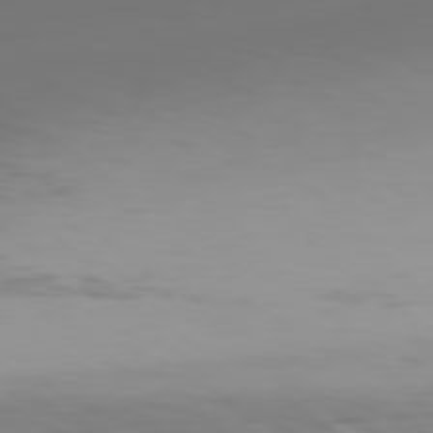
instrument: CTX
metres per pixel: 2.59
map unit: Hpe
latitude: 77.7449
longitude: -167.0080
